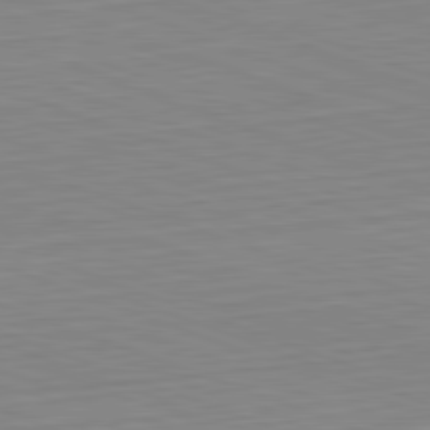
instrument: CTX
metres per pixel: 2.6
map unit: Hpe
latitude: -82.5385
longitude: 13.1053
